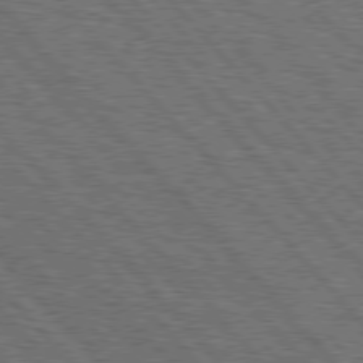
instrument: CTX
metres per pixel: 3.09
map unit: Hpe
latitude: 76.6679
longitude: -167.6505
